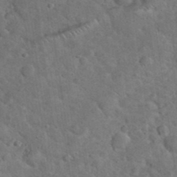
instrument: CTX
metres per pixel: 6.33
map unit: eHh
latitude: 37.4427
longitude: -66.8946
